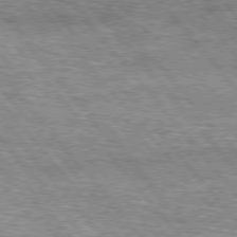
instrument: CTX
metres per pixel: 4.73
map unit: lApd
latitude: 76.3278
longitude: -73.7261
